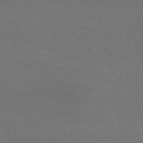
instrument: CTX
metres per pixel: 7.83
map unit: lHb
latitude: -38.2740
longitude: 73.0297
